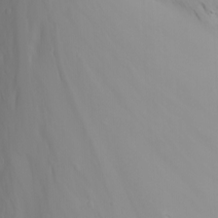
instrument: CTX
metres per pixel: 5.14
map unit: Nhu
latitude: -6.9541
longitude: -88.4223
